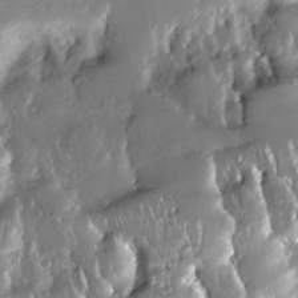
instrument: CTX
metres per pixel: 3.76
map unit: Nhe
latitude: -27.2187
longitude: -110.7813
